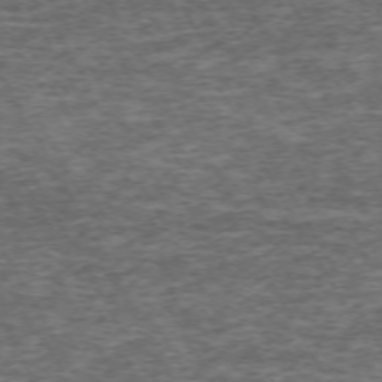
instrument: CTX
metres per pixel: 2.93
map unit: Hpe
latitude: -71.5399
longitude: 13.5210
